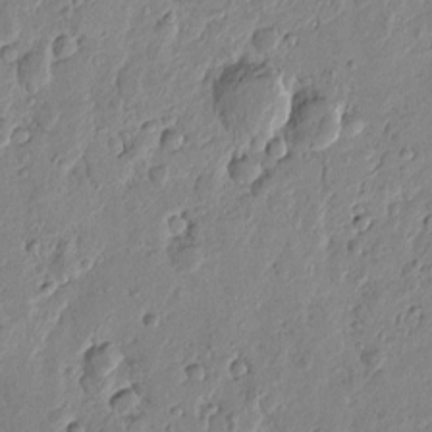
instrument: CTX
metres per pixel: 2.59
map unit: Htu
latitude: -1.1809
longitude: -177.4237
